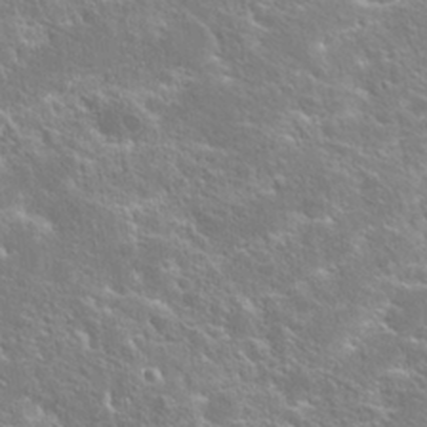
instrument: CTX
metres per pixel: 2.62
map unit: Hto
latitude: 25.3670
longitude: -44.8758
